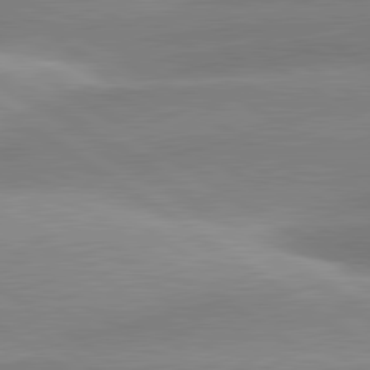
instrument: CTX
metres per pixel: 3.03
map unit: lApd
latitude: 81.4048
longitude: -157.7449
